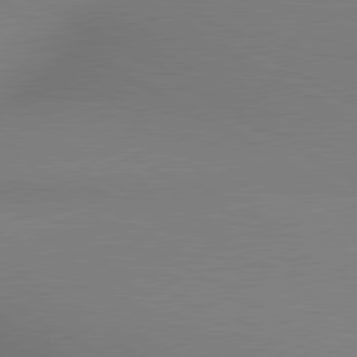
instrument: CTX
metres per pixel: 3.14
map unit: lApd
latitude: 80.2711
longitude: 133.1998
